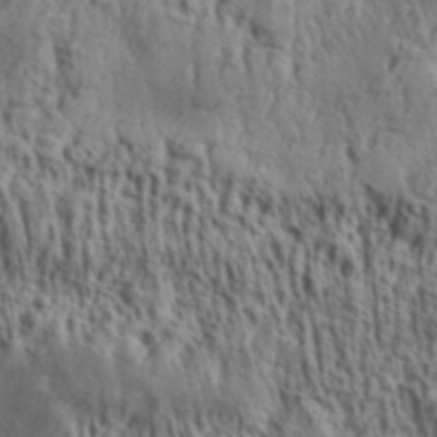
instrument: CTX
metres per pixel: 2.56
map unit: Aa
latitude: 31.9906
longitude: -135.1214
